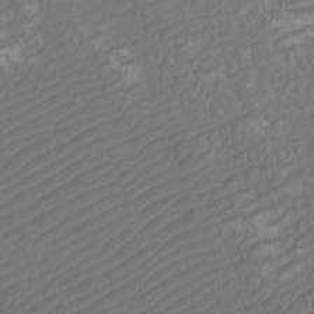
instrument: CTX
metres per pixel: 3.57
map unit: Htu
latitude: -11.2943
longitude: -72.3467
